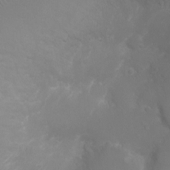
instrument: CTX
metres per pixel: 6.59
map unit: Ht
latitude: -4.3684
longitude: -24.4601
